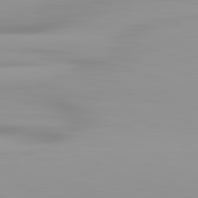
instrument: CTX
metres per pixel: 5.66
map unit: lApd
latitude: 83.2159
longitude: -135.7827
